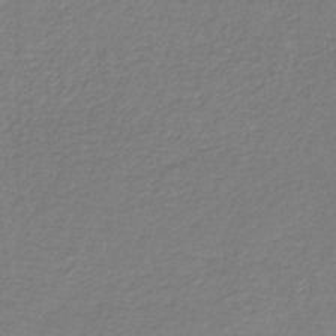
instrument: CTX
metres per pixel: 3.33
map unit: HNb
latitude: -34.2928
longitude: 55.9178
